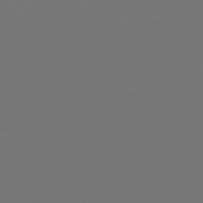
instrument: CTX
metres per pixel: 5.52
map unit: Hpe
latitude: 75.4426
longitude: -124.3656
